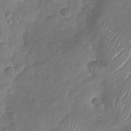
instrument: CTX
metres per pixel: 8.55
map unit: Nhu
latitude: -30.2361
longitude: -62.5924
